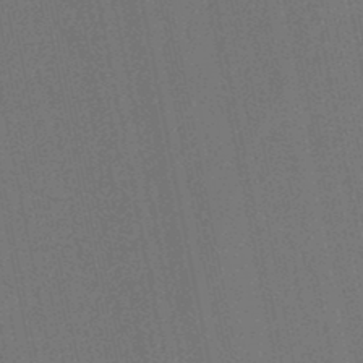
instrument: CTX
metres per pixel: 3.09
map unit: lHb
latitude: -47.8989
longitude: 70.2362
